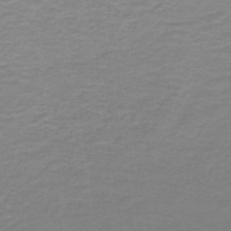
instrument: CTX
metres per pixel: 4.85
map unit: lHb
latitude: -42.1794
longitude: 56.2550
